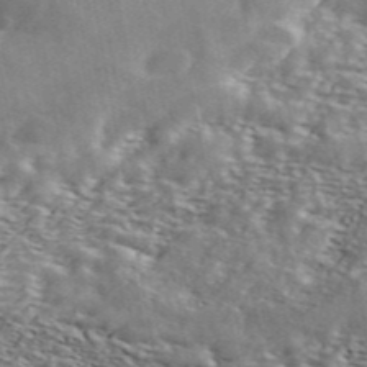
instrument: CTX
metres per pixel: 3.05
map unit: ANa
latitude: 44.0444
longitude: 47.5021
